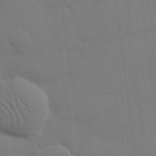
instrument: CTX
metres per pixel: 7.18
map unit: eHh
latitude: 18.3845
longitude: -66.5167
